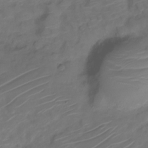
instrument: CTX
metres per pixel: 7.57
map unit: Nve
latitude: -20.3684
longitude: 105.7477
